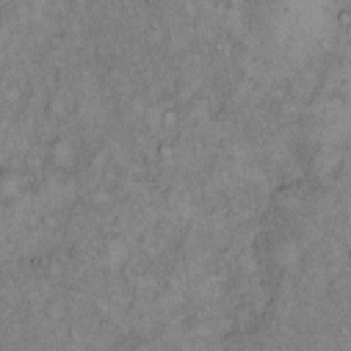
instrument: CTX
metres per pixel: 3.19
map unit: Hto
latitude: 12.7058
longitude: -58.7246
